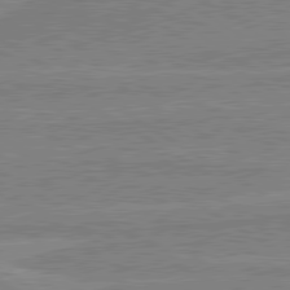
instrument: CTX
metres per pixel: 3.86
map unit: lApd
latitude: 80.4412
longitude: 169.8989
